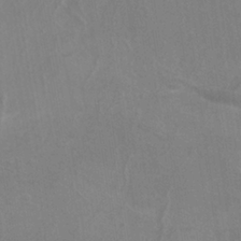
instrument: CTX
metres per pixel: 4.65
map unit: ANa
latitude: -37.7099
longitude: 95.3887
